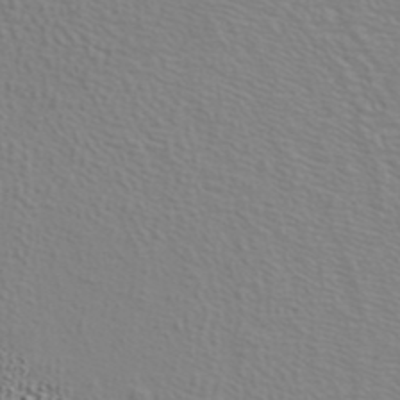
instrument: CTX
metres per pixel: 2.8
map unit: ANa
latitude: 40.0633
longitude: 20.4251
